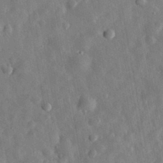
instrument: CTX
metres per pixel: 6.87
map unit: eHh
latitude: 31.5560
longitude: -77.4426
